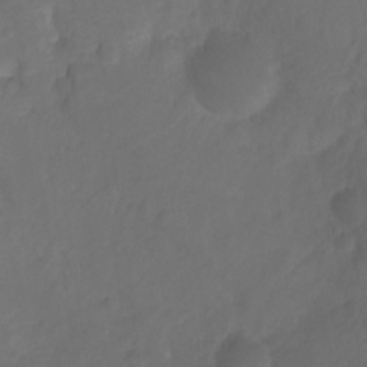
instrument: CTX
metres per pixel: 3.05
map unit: Ht
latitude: -10.6330
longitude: -35.3481
